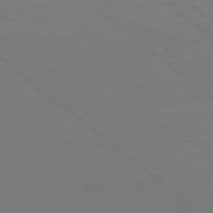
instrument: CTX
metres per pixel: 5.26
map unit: Hpe
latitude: 78.1011
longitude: -141.6882
